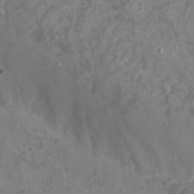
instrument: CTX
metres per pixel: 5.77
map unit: Nhu
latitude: -25.0108
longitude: -56.7813
